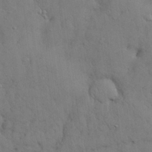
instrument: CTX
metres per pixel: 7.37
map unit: Nhu
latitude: 28.8002
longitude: -69.5749
